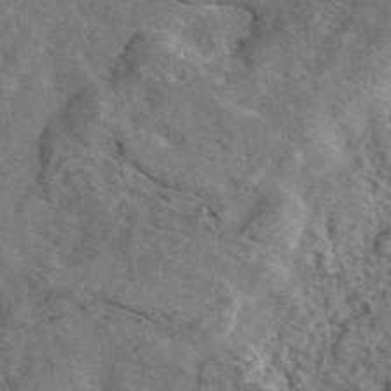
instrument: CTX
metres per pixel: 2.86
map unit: eAb
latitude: 45.8016
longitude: 113.1053
